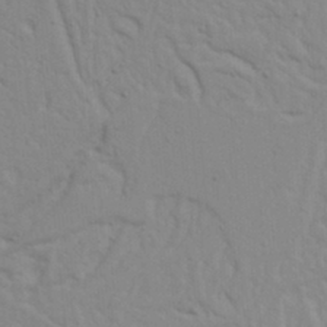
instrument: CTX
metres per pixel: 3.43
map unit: Nhu
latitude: 20.0444
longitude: -73.1781
